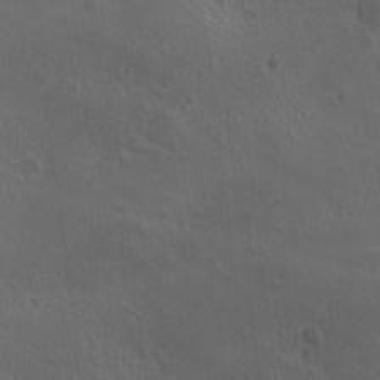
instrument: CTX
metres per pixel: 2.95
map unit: Ave
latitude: 0.1955
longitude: -113.8016
